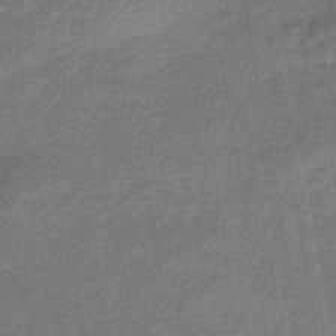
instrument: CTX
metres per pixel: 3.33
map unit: eHb
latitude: -45.2943
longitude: 88.6329
